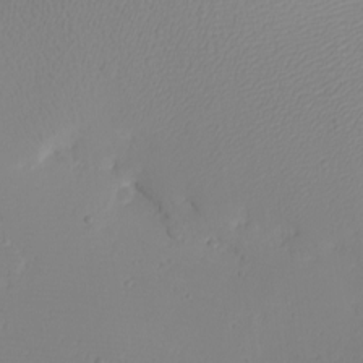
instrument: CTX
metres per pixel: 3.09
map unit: eHh
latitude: -7.9556
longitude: -70.8569
